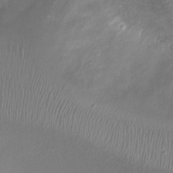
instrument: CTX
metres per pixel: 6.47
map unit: Ht
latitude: 1.4237
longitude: -19.9906
